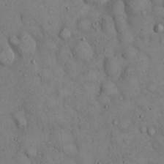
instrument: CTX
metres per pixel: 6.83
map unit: Hto
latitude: 14.8380
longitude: -58.0444
